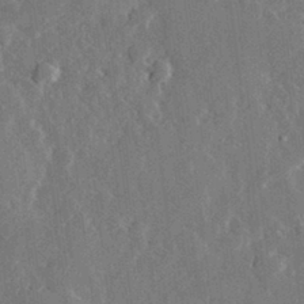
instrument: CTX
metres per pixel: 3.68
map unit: lHvf
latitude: 32.9703
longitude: -91.3482
